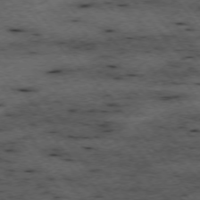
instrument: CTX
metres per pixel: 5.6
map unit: Hpe
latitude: -75.4266
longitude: -16.9703
